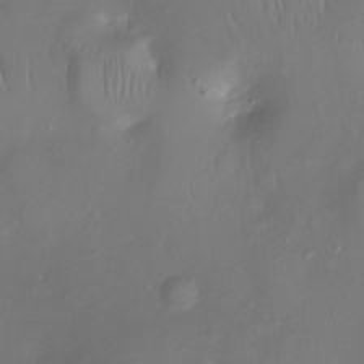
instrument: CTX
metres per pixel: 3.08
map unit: Ht
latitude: -12.0472
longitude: -43.6883
